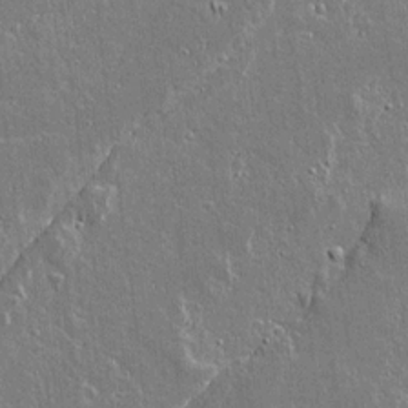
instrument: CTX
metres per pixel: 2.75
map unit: lAvf
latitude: 15.4238
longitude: -128.4412
